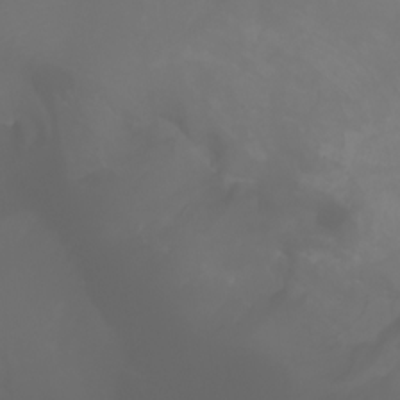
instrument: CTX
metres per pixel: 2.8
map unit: Nhu
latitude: -6.9541
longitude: -84.4790
